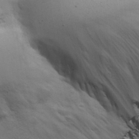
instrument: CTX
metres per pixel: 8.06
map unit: Hve
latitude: 23.5560
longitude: 145.0298
